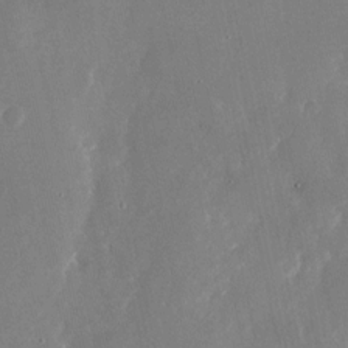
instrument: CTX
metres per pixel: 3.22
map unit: Nhu
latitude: -23.5588
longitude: -72.6491
